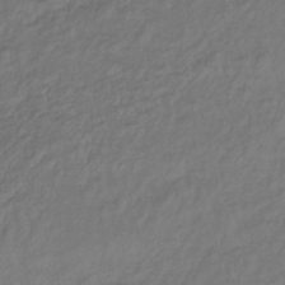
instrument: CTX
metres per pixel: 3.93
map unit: lHb
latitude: -35.7667
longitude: 66.5385
